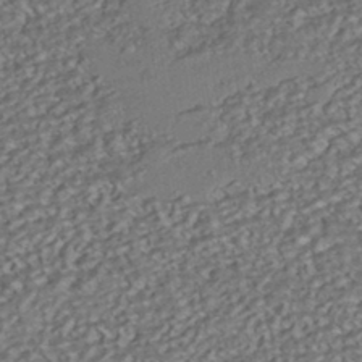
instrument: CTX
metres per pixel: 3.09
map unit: HNhu
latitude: -42.1038
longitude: 107.9745
